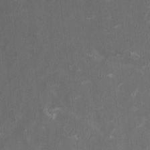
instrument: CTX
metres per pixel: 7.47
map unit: HNhu
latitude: 1.5371
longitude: -3.5560
